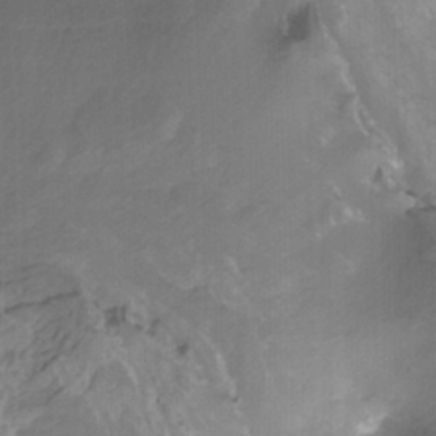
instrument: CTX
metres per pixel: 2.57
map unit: HNhu
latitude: -27.7666
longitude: 74.5952
